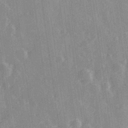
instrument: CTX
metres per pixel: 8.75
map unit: Hve
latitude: 28.1955
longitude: 147.5777
